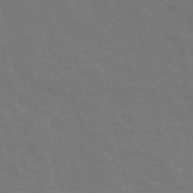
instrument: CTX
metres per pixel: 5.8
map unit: ANa
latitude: 48.9892
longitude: -76.7057
